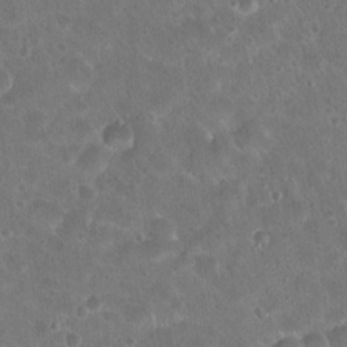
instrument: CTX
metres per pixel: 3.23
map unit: Hto
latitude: 17.9339
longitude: -40.1010
